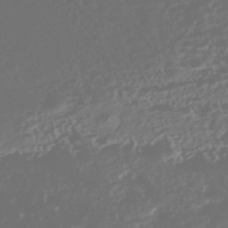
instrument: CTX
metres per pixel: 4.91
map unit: HNhu
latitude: -43.5777
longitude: 104.2928
